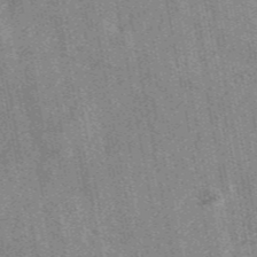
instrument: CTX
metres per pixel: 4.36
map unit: eAb
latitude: 47.1215
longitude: 122.3873
